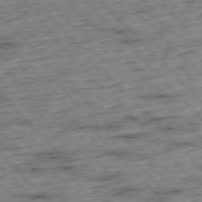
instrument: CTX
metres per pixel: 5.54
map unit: Hpe
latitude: -77.1242
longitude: -16.1956
